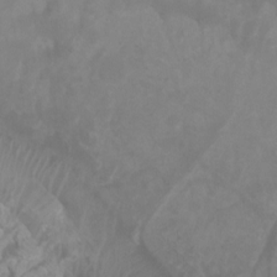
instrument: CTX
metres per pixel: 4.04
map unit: Ht
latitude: 1.7638
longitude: -20.9325
